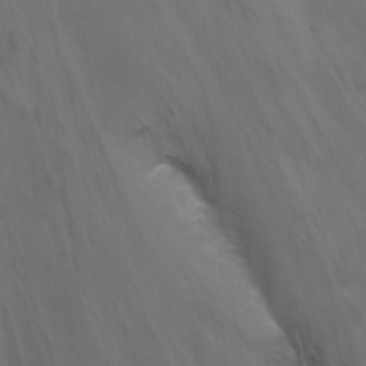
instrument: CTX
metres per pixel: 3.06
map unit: Nhu
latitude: -8.7652
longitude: -48.0444
